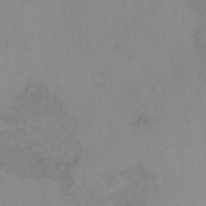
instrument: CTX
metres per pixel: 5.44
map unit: Hto
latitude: 6.6868
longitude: -61.4615
